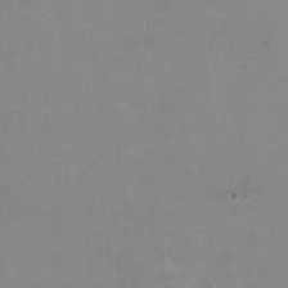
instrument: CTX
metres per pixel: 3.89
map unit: HNhu
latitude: -0.2929
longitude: -4.0444
